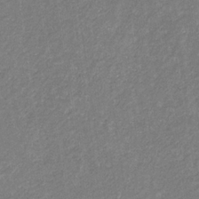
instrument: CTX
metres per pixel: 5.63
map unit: eHb
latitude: -31.7855
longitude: 70.3873
